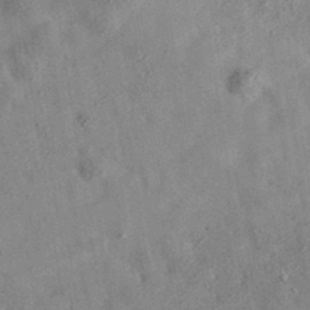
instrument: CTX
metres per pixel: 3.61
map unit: eAb
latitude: 35.0458
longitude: 108.3684
